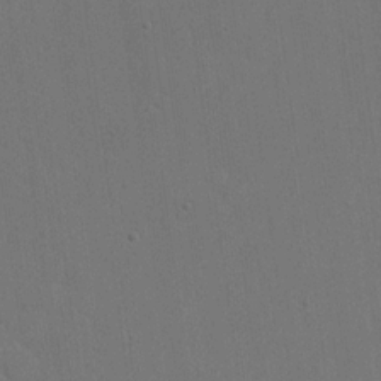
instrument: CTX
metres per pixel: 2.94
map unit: eHh
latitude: 18.8002
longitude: -67.4804
